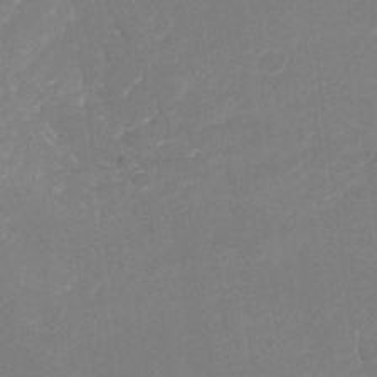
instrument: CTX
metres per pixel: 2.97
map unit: Nhu
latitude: -28.2362
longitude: -67.1403
